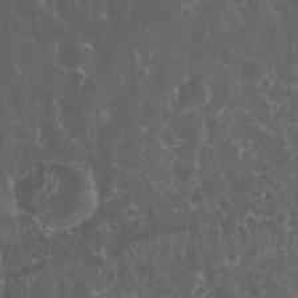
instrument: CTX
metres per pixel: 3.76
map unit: eHh
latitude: 33.5749
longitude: -62.1578
